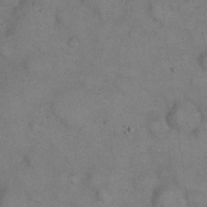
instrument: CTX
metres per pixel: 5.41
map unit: eHh
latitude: 22.0444
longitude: -60.3467
